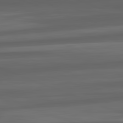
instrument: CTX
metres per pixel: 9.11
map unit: lApd
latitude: 82.4223
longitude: -171.4615
